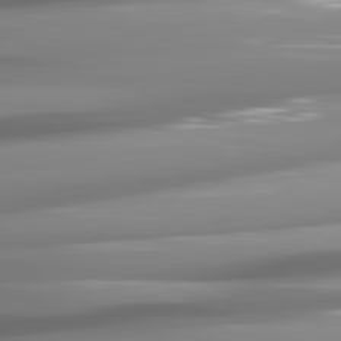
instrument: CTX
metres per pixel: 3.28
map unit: lApd
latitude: 81.6316
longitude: -140.9702
